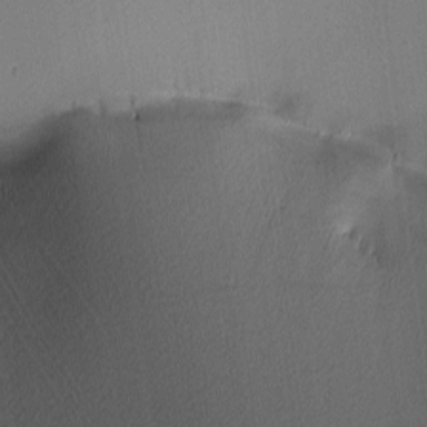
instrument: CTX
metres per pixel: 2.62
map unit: lAa
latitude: 3.3670
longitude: -115.7827
